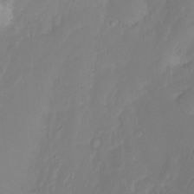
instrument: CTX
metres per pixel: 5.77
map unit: Ht
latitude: -14.7841
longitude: -49.7072
